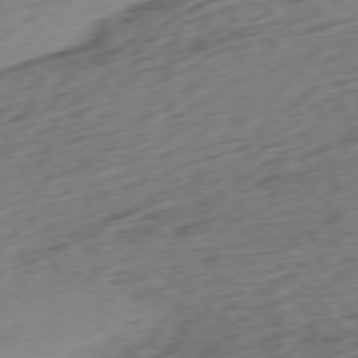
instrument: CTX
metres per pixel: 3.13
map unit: Ap
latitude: -77.3321
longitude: -79.8584
